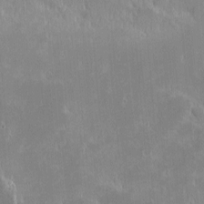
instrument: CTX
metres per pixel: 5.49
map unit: eHh
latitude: -2.2550
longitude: -85.1214
